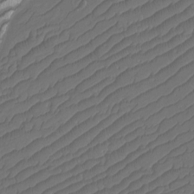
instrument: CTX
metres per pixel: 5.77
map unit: Htu
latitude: -11.1998
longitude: -74.0444
